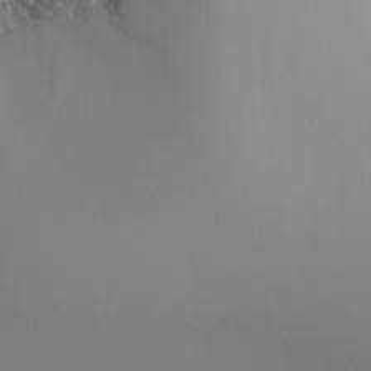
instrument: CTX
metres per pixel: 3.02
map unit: Nhu
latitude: -6.1417
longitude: -89.8206
